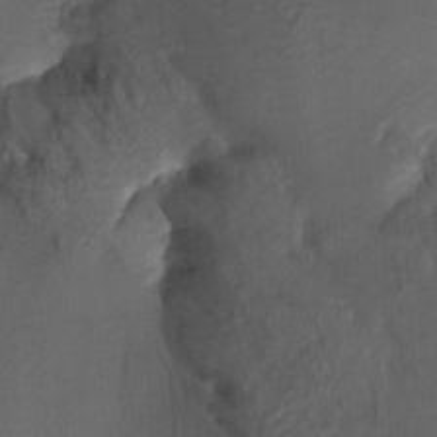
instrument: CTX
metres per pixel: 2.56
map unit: Ht
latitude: -1.3321
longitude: -15.2726
